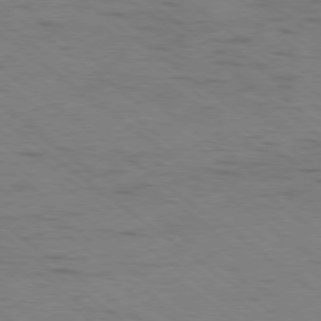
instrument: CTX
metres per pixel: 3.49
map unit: Ap
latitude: -79.4076
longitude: -100.3089
